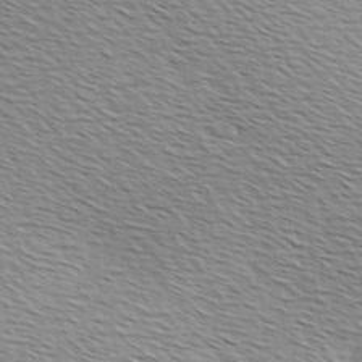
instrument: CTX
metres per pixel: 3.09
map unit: Hve
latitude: 2.7435
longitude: -121.8962
